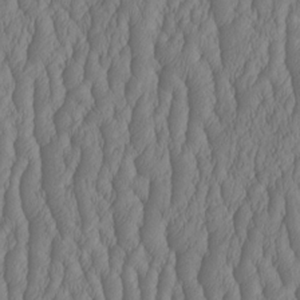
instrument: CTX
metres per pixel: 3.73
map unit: HNhu
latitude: -2.4817
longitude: 13.2754
